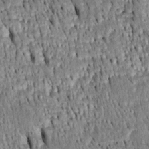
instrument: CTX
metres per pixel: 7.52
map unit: Htu
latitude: -4.1794
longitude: 152.1228
